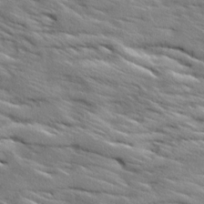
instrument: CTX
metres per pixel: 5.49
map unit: Ave
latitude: 18.8569
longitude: -136.2523
